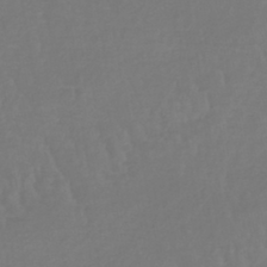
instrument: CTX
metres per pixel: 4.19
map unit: lHb
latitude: -42.1227
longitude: 65.2376
